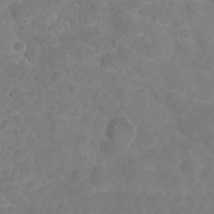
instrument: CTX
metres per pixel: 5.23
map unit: Nhu
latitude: 26.1200
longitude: -52.7435
